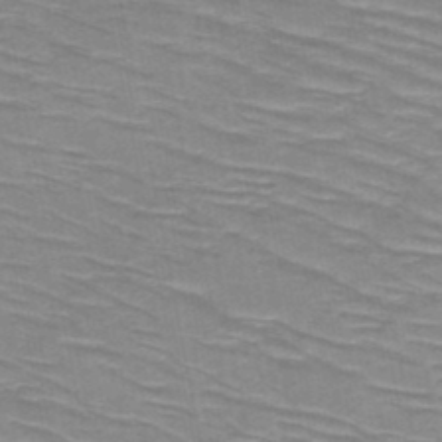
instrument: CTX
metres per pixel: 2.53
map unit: HNb
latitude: -47.6722
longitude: -48.1578
